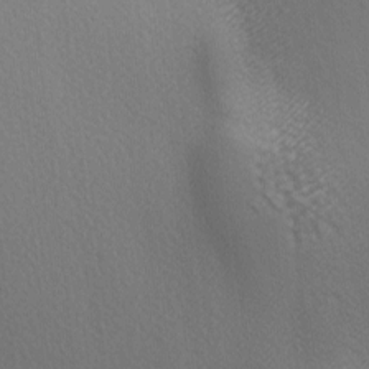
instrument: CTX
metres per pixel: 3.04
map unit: lAa
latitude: -5.7099
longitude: -121.7261
